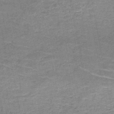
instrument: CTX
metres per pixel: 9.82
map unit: HNb
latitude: -49.6911
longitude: -49.6127
